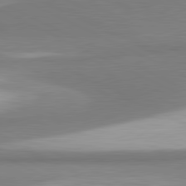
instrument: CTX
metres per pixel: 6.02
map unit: lApd
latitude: 81.2726
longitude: 167.4454
